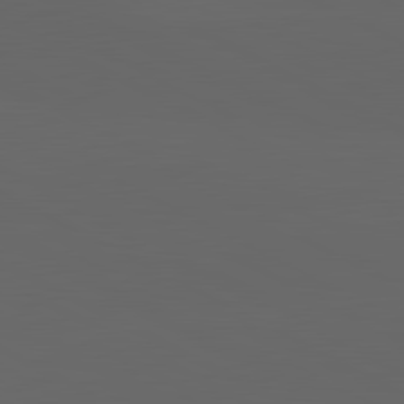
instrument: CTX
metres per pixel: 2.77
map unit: lApd
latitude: 82.1011
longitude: 130.5385
